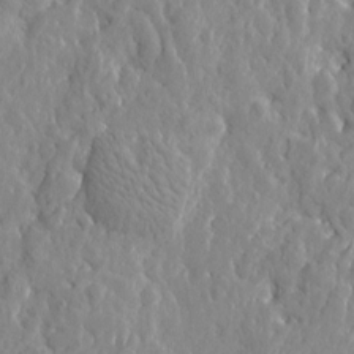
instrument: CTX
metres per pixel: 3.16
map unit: Htu
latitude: -2.4440
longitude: 179.6155
